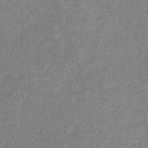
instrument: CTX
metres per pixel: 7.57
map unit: eHb
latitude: -31.9556
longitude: 68.9163
